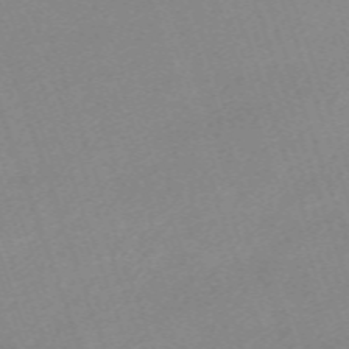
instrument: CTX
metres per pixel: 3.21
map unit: eHh
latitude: -64.0850
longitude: 50.7652
